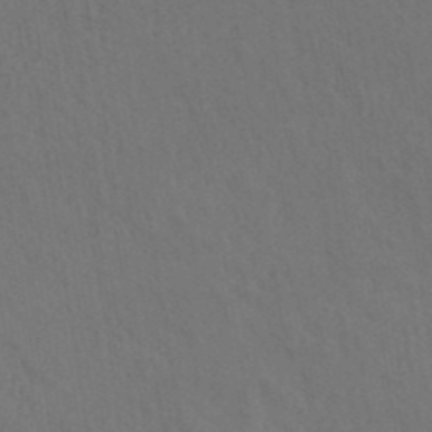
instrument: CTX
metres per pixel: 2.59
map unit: ANa
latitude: 39.5182
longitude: 20.0850
